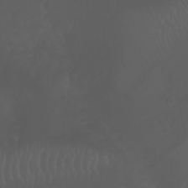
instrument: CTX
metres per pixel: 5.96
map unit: Nhu
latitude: -5.4643
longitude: -89.3104
